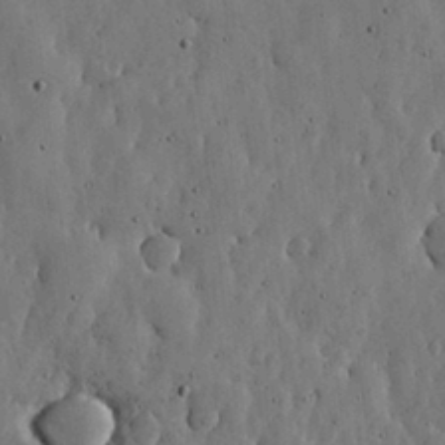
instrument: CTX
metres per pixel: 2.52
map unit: lHvf
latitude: 19.4237
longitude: -114.1010
